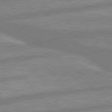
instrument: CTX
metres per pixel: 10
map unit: lApd
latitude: 80.1767
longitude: -171.2159
